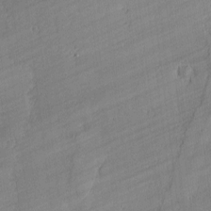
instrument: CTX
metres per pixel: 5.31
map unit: lAvf
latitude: -0.7841
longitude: -108.1766
